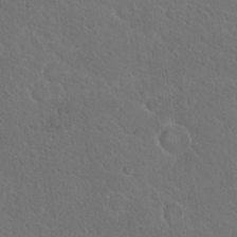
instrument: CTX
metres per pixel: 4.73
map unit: Hto
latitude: 17.9339
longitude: -37.1403
